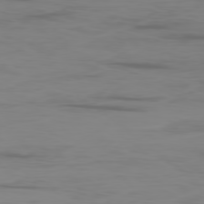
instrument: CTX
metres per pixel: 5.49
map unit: Ap
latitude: -79.0297
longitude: -71.1214
